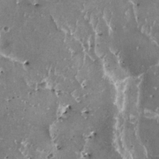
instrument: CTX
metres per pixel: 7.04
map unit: HNhu
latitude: 1.4804
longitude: 6.3306
